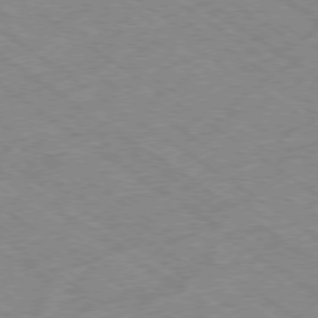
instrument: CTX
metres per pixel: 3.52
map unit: Hpe
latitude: -78.3684
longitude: -21.4805
